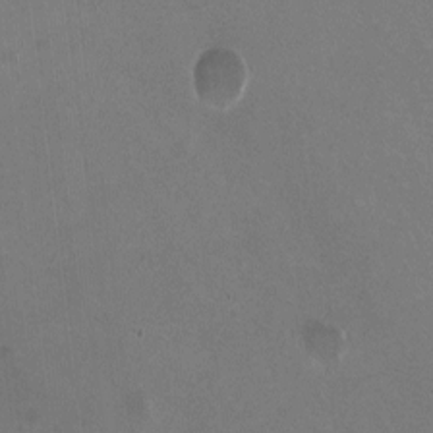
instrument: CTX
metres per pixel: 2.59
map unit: HNhu
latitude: -0.7086
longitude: -2.5734
